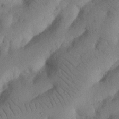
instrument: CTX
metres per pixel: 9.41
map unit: Nhu
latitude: 21.2537
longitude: -74.1956
